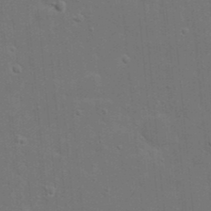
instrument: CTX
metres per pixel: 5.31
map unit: eHh
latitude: 19.9717
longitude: -64.2145
